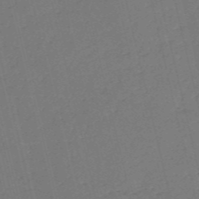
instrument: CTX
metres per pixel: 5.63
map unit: HNb
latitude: -54.7652
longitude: -39.6316
